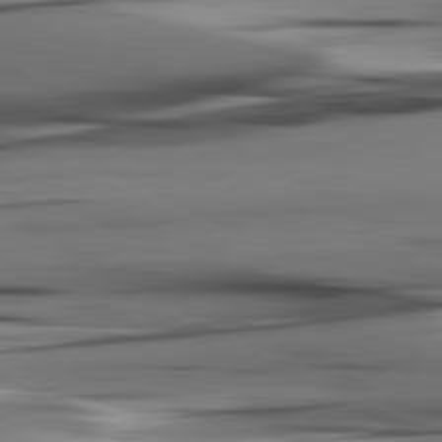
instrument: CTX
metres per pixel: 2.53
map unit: lApd
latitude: 80.9892
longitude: -123.6316
